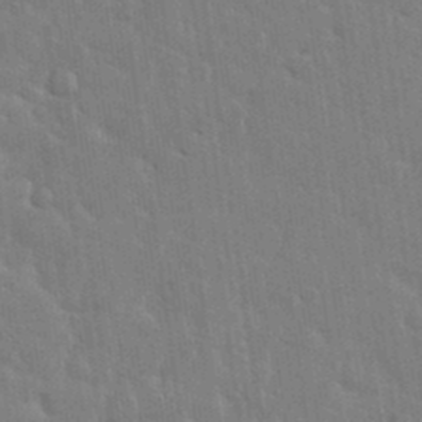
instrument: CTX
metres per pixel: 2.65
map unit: eHh
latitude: 35.3859
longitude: -61.0836
